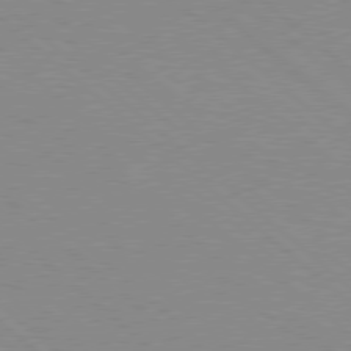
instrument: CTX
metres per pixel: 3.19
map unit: Hpe
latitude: 77.9717
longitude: -160.1200
